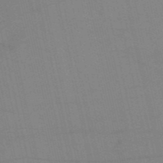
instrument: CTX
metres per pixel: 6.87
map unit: HNb
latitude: -53.1998
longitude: -47.0459
